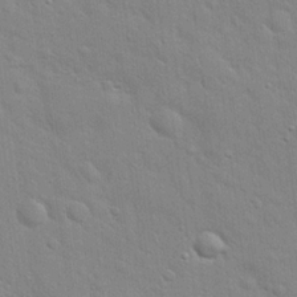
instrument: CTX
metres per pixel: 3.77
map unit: Hto
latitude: 20.1011
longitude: -51.8772
